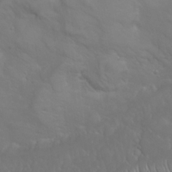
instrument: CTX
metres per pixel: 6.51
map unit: Nhu
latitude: 23.8772
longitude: -61.4804
